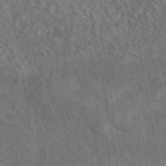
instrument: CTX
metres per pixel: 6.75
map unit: eAb
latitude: 43.5749
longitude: 109.0297
